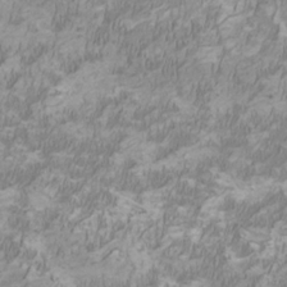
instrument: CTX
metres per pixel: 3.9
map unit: HNhu
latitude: 2.0444
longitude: -2.8002
